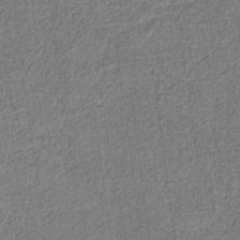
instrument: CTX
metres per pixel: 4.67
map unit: eHb
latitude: -36.2172
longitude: 80.0283
